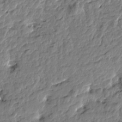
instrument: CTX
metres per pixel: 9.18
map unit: Htu
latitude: -1.4077
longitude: -179.0459
